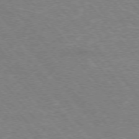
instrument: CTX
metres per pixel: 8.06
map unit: Hpe
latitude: -76.5763
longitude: -13.6694
